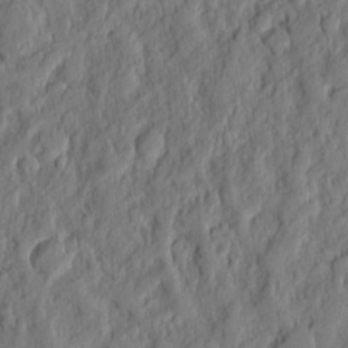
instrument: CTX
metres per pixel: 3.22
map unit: eHh
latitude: 6.1200
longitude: -76.4979
